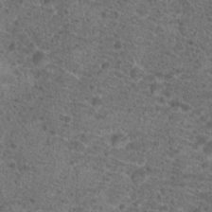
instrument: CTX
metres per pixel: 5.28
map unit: Hto
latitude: 19.4048
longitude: -40.7057
